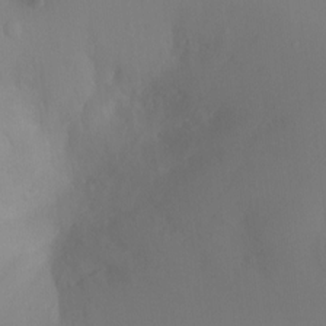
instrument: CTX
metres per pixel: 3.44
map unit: Ht
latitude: -6.9352
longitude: -20.2334
